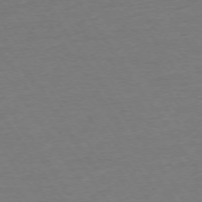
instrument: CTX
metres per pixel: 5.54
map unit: Ap
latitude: -74.5574
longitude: -85.6883
